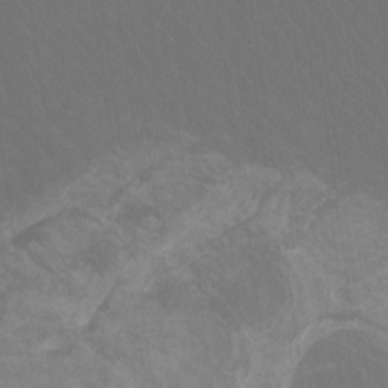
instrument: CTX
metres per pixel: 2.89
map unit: Htu
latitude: -11.9178
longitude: -73.6316
